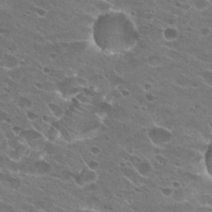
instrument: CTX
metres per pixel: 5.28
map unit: Hto
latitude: 23.4993
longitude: -41.7449
